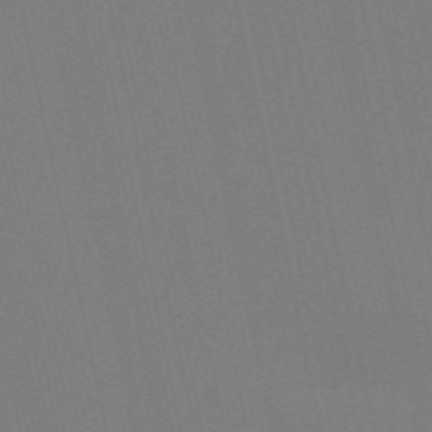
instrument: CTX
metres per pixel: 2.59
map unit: Nve
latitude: -58.0660
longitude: 60.5385
